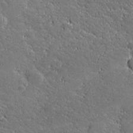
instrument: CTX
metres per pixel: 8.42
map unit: lHvf
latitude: 27.3293
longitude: 141.9367
